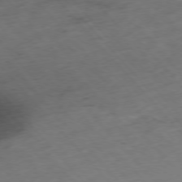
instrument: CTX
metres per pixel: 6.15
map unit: Hpe
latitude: -76.5196
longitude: -17.6883
